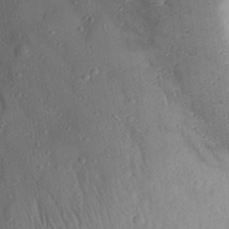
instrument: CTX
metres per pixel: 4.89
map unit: Aa
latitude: 28.3845
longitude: -135.7071
